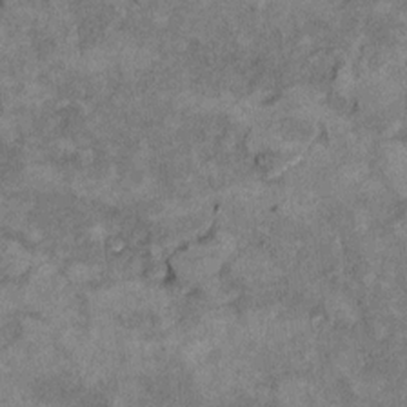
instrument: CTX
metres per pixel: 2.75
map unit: Hto
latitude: 9.6127
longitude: -36.5357
